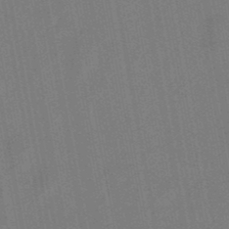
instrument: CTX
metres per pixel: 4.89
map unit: lHb
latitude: -48.9731
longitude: 73.3698
